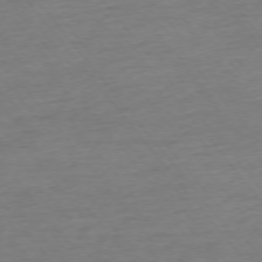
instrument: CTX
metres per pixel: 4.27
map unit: Ap
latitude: -75.7100
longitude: -83.2159
